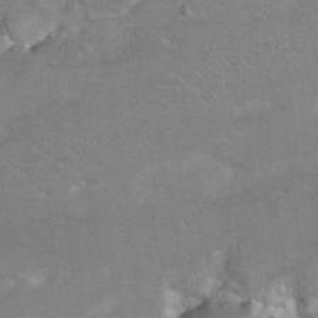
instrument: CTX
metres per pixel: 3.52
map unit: Hto
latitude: 8.6302
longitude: -31.0270
